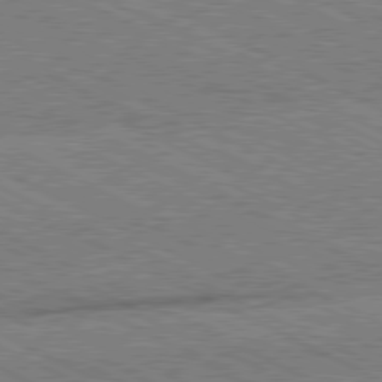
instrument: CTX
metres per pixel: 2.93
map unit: Hpe
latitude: -81.3699
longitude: 21.1431
